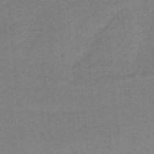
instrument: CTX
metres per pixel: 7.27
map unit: HNb
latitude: -38.2929
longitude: 54.3117
